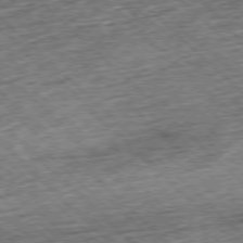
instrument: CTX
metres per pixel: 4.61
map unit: Hpe
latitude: -77.7478
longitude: 14.1039
